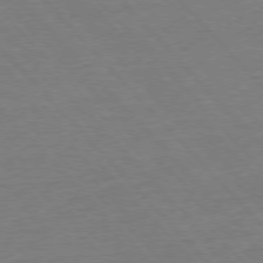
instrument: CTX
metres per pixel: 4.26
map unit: Ap
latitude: -77.2187
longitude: -95.5938
